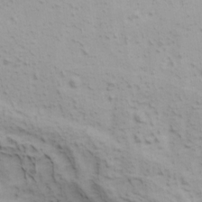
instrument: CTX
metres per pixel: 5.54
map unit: Ave
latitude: 19.0836
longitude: -138.2522
